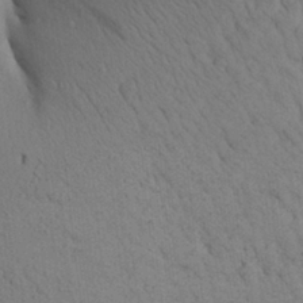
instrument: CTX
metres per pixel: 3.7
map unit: Aa
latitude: 25.5182
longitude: -148.4601
